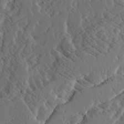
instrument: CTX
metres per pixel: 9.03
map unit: Ave
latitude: 14.6113
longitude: -136.3656
